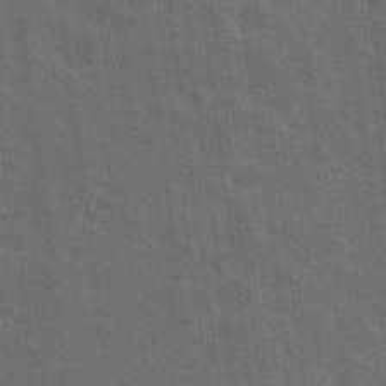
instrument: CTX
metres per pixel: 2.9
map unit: Nhu
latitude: 19.0080
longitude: -30.6680
